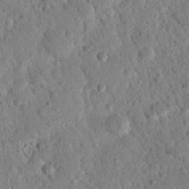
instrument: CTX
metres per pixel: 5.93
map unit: Nhu
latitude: 20.7813
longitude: -78.0633
